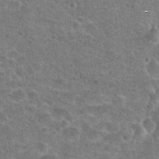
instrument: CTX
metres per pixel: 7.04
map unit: Hto
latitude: 23.5182
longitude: -48.3467
